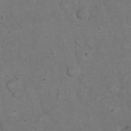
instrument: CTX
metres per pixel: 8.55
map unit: eHh
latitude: 20.0444
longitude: -61.8961
